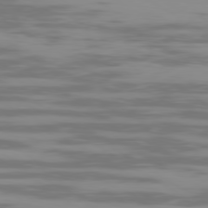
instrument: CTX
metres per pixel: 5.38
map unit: Ap
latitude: -79.8044
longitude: -102.2711
